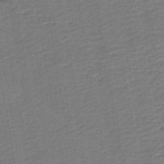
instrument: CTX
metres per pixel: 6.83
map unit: lHb
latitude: -40.8786
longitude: 63.0108
